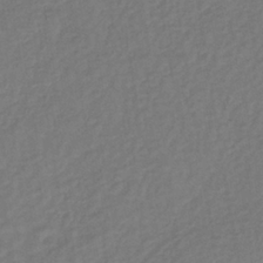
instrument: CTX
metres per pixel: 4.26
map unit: lHb
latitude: -37.3698
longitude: 69.0297
